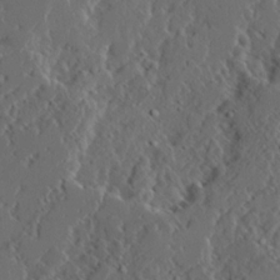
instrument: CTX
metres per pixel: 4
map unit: Ave
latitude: 14.5357
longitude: -136.6113
